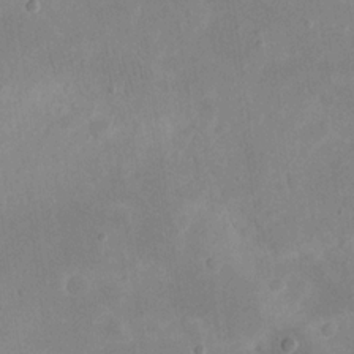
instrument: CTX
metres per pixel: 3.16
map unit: eHh
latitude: 19.4237
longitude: -70.6679
